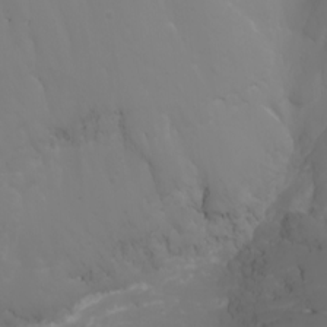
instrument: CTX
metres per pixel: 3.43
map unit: Nhu
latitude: -1.8801
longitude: -76.8947
